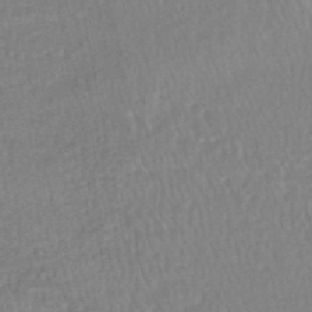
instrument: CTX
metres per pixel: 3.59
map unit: HNhu
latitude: -48.2173
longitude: 101.5399
